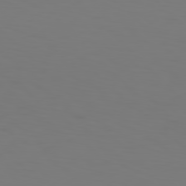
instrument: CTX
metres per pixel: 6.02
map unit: Hpe
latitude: 77.1970
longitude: -133.8772
